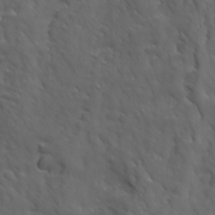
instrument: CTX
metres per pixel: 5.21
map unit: Ave
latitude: 19.0836
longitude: -132.8569
